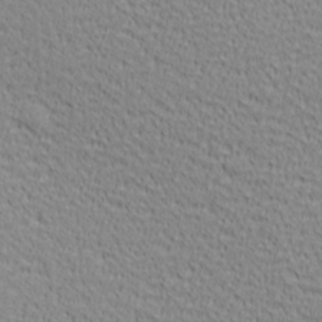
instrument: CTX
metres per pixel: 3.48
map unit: Ave
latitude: 20.6869
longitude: -137.3482
